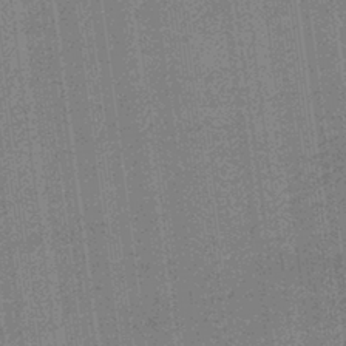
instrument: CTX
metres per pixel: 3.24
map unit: lHb
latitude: -40.5196
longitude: 69.5777
